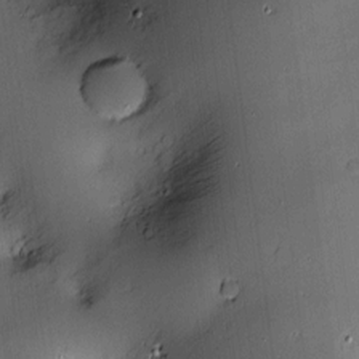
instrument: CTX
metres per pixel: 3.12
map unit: Hve
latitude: -10.2362
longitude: 175.8989
